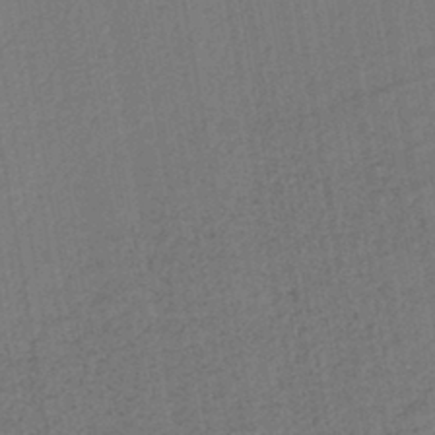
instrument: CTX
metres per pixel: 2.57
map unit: lHb
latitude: -42.2172
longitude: 60.9920
